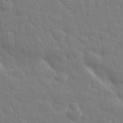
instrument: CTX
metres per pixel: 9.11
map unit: eHh
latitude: 32.7624
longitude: -70.4979
